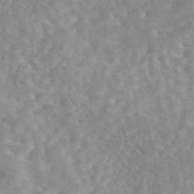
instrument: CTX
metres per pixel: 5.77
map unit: eAb
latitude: 44.6490
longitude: 115.9745
